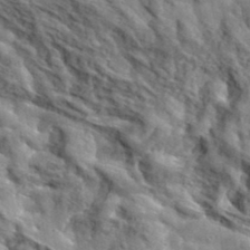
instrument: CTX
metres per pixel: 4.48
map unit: lHvf
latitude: 37.2348
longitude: -88.1578
